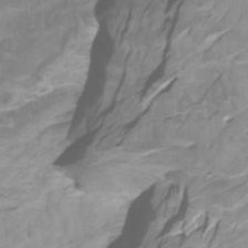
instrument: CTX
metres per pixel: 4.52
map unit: Htu
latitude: -5.1809
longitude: -76.7057
